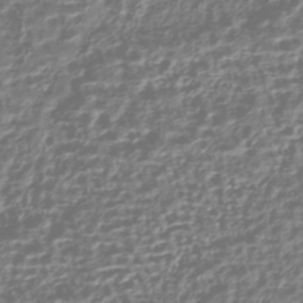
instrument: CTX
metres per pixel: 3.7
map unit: HNhu
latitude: -43.2187
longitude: 106.4629
